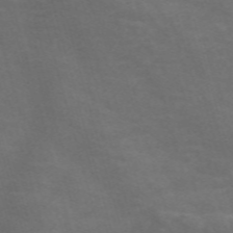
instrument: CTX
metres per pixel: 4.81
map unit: Nve
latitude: -59.1809
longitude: 59.0675
